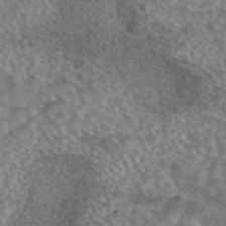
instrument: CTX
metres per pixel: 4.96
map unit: eAb
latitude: 44.7246
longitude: 107.8989
